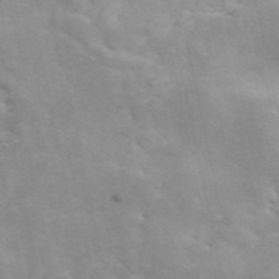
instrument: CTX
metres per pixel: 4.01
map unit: ANa
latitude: 45.9528
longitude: 25.7289
